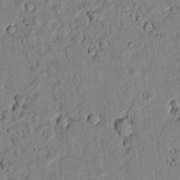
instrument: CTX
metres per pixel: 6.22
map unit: lAvf
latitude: 6.1956
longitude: 168.9163
